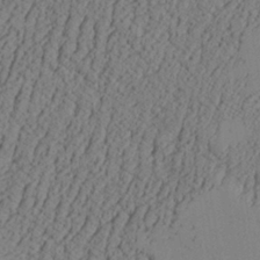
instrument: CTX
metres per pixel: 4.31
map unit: Aa
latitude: 27.6883
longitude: -131.2159
